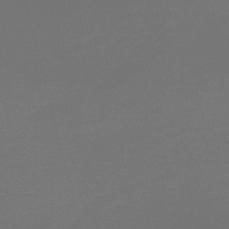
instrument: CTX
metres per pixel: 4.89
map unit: Nve
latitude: -59.3509
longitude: 56.3117
